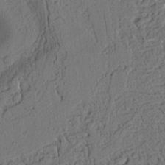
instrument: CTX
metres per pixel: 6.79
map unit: Ht
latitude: 7.8205
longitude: -76.2144
